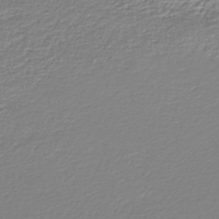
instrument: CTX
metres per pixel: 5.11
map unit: lHb
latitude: -45.0109
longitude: 59.5021
